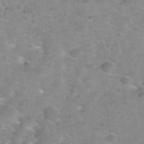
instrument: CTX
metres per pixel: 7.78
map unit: Nhu
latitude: 32.3467
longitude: -53.5938
